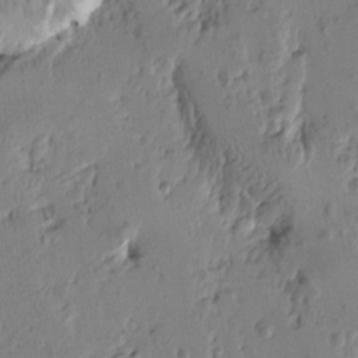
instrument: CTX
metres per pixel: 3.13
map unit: Htu
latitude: -1.3132
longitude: -177.6694
